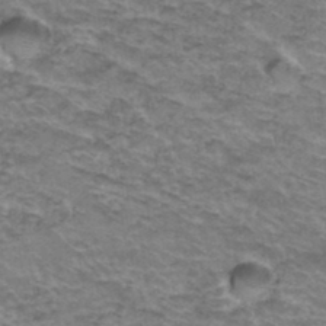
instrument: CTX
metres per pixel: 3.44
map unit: Hto
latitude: 36.8569
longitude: -43.1970
